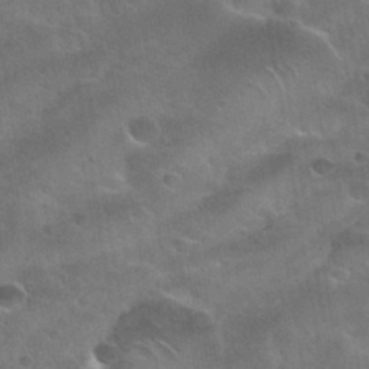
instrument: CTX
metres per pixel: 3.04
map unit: Nhu
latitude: 31.1404
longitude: -53.7639
